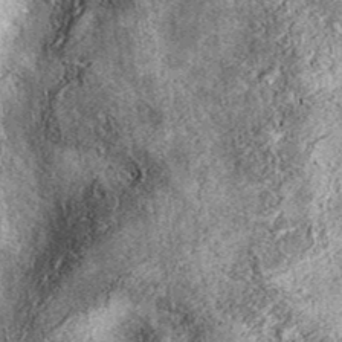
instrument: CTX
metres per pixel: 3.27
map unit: eAb
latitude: 39.1214
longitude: 106.7274
